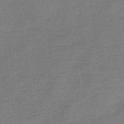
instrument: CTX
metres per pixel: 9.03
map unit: lHb
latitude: -37.4454
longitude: 60.9920
